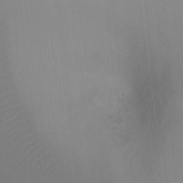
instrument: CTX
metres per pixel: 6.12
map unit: Ht
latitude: -7.6155
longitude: -28.5546
